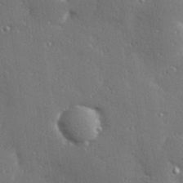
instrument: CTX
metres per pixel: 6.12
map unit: Hve
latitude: 27.6883
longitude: -92.1389
